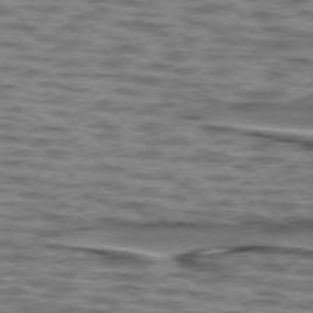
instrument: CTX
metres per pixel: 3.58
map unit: lApd
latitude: 75.6883
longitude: -71.7072
